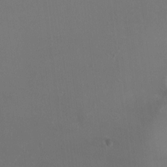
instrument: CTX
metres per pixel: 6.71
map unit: HNhu
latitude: -0.2173
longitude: 1.5399
